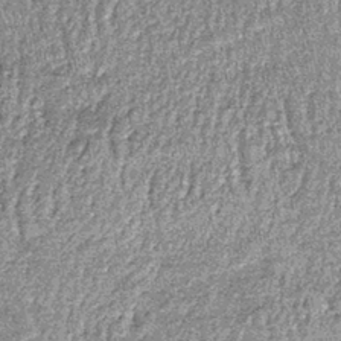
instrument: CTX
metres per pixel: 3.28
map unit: lHb
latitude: -39.0864
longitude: 67.0109
